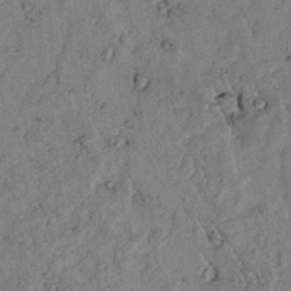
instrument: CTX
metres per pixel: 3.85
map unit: lAvf
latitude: 5.4426
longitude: 158.9919
